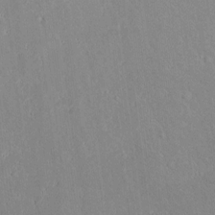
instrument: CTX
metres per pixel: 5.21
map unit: lAvf
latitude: 8.4790
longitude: 168.2739
